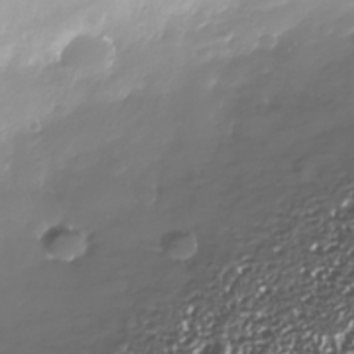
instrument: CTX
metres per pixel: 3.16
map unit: Nhe
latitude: -34.4251
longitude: -88.8380
